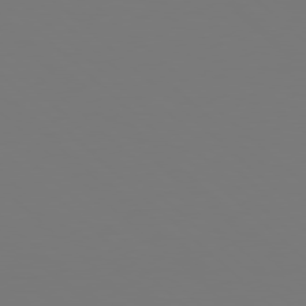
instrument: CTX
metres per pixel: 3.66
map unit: Hpe
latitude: 78.2901
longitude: -162.6302
